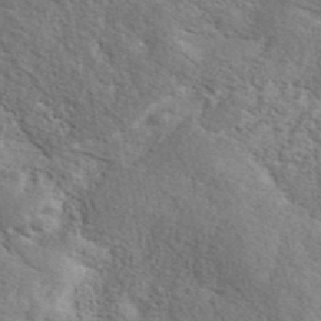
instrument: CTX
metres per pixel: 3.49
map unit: ANa
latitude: 41.6882
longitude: 52.2550
